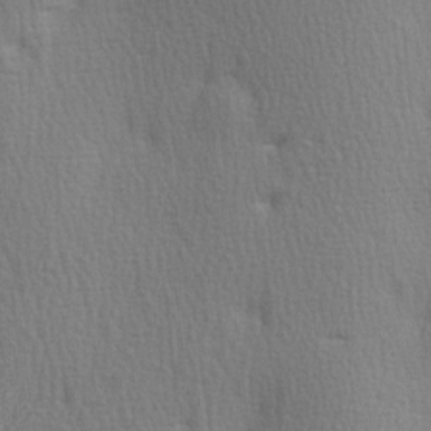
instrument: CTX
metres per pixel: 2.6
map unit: Ave
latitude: 3.0269
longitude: -111.4049
